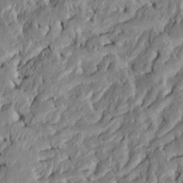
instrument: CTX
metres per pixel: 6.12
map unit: Htu
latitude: -7.0297
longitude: 145.4643
